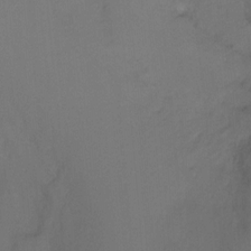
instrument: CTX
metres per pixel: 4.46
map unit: Ht
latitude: -9.5210
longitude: -37.2915
